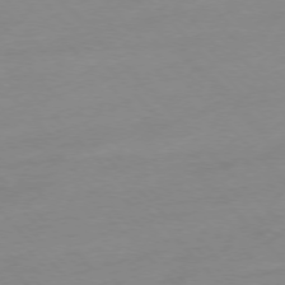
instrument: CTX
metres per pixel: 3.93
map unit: Ap
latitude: -77.0486
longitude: -63.8773
